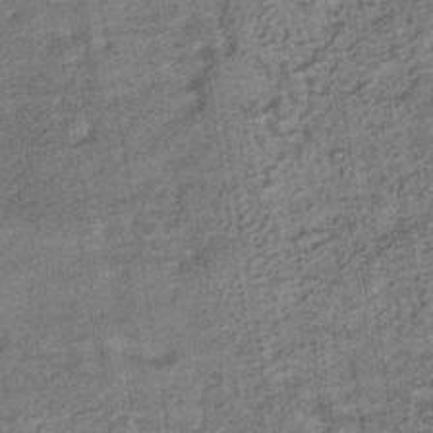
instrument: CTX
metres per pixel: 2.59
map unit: HNhu
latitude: -41.6911
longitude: 91.2376
